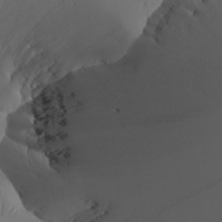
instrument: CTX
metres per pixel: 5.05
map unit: Aa
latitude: 24.2144
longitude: -127.6694
